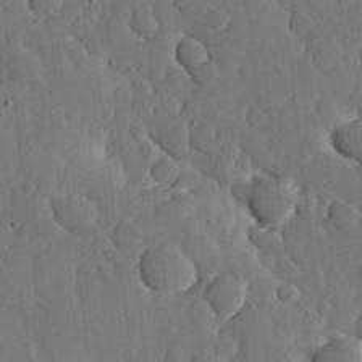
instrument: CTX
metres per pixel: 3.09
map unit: lHvf
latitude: 18.5356
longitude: -113.2159
